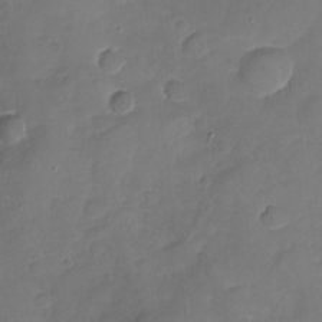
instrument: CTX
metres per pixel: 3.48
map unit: Nhu
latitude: -19.5210
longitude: -57.1970
